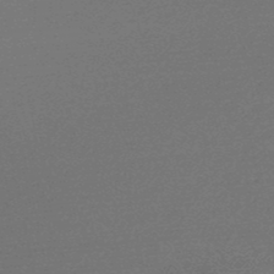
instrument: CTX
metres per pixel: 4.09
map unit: HNb
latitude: -48.7463
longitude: 60.2551
